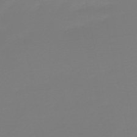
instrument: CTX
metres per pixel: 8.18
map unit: HNb
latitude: -46.1039
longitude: 56.4629
